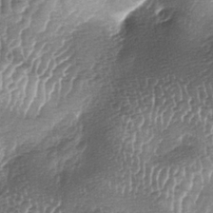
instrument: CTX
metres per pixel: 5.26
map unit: lAa
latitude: -5.8233
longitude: -128.1767
